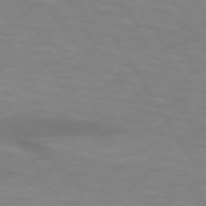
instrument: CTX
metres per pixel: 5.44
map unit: lApd
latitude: 73.8017
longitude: -53.4238
